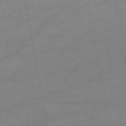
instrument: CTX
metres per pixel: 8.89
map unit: lHb
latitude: -47.1620
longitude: 62.4629
